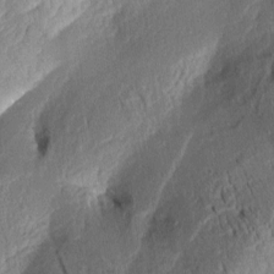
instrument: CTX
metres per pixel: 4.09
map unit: Aa
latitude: 8.4034
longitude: -133.4426
